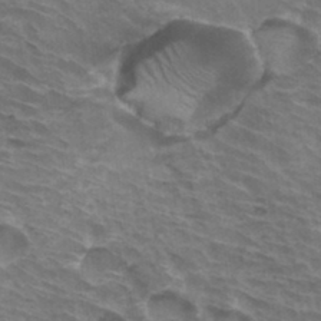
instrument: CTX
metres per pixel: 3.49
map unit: Hto
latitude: 33.3671
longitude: -42.7624
